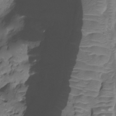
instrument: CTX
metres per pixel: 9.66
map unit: HNhu
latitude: -21.0486
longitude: 85.5777
